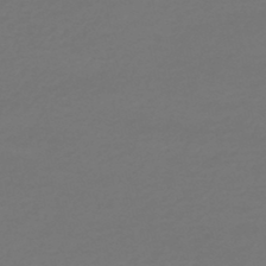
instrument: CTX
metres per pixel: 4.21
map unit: HNhu
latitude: -47.8989
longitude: 96.7463
